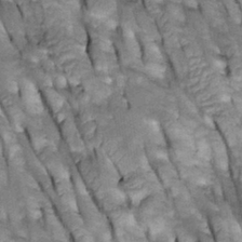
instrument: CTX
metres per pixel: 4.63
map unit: Htu
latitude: -2.3117
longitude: 149.9745
